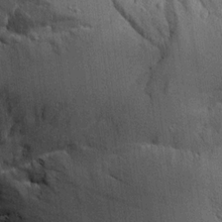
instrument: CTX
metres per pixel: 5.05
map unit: Aa
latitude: 18.5356
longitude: -126.8002
